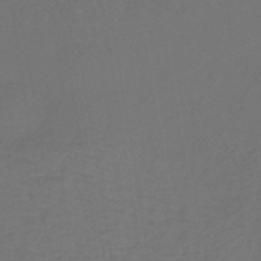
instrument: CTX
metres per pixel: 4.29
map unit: lHb
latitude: -39.6911
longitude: 62.9352
